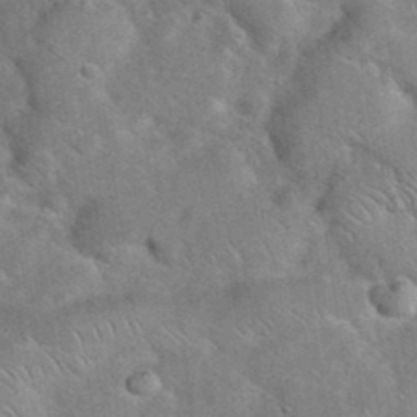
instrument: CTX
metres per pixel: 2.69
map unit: eHh
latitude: 37.8772
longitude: -64.6868
